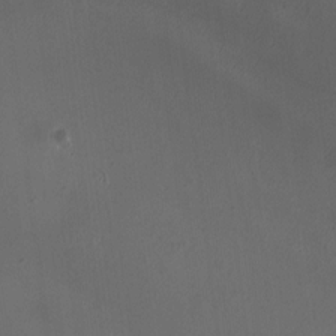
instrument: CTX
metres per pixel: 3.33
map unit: HNhu
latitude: 5.8772
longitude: 9.8422
